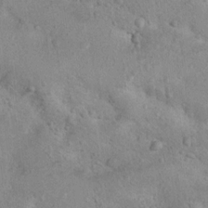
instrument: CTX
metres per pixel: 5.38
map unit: Nhu
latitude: 14.5357
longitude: -28.6868
